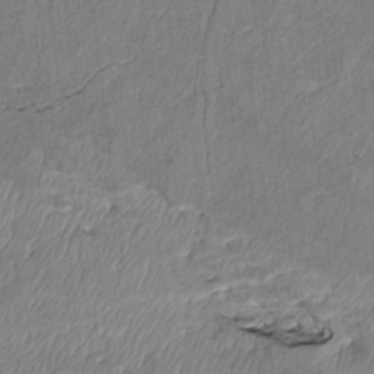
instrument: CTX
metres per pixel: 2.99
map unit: Htu
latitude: 4.2522
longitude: 152.0850
